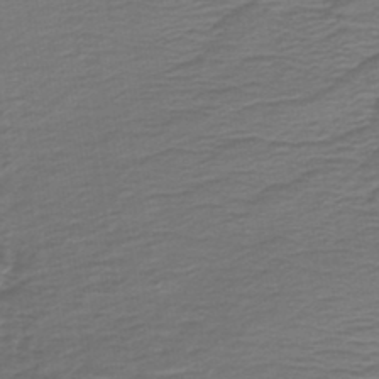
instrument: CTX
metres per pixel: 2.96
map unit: HNb
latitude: -43.8233
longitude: 52.1794
